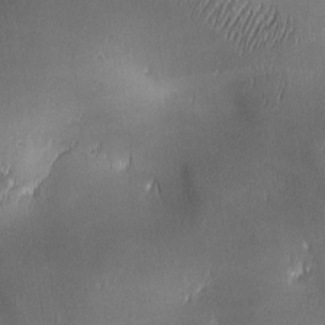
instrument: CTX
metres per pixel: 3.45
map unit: lAa
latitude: 1.8772
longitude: -117.0459
